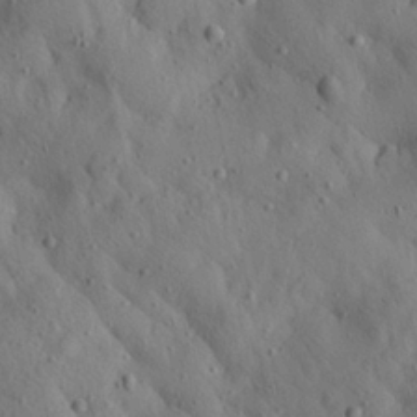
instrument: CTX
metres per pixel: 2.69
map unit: Aa
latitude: 23.2537
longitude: -142.8569
